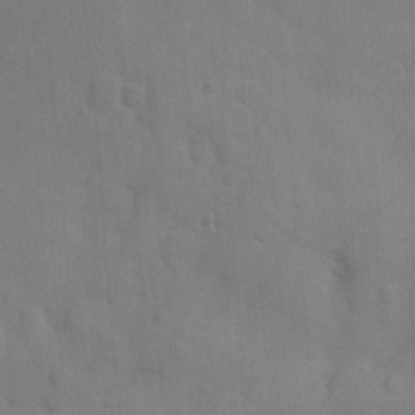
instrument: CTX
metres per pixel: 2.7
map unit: Nve
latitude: -8.2172
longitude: 173.8611
